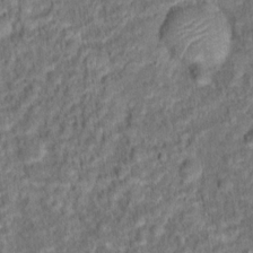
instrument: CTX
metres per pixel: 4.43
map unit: Hto
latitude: 15.6883
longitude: -39.5371
